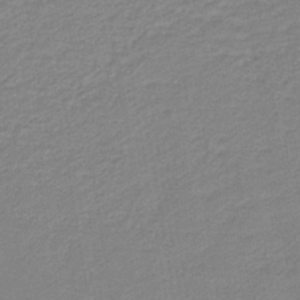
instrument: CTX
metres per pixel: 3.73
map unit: HNb
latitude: -40.4440
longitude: 50.9164
